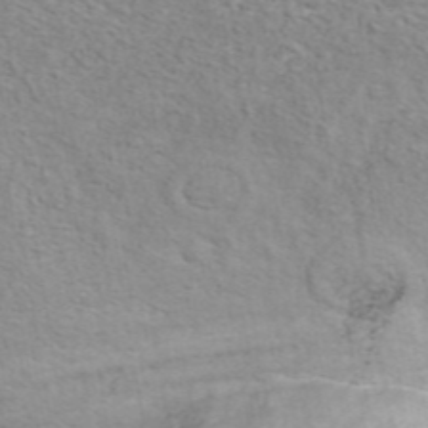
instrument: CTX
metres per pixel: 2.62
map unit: ANa
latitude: 44.1578
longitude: 21.7666
